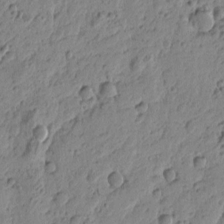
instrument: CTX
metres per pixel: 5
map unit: Htu
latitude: -0.9542
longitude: -177.7260
